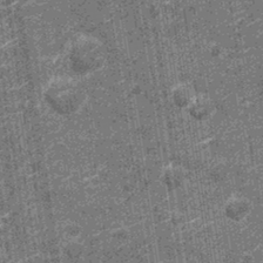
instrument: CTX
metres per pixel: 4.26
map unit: Nhu
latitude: -12.9353
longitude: -22.1011
